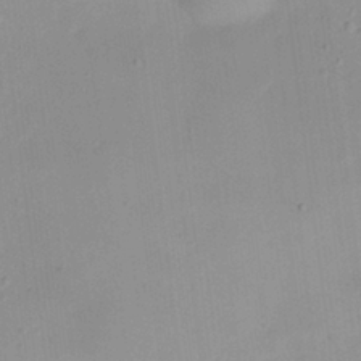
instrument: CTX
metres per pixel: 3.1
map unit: HNhu
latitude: 6.5924
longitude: 13.5777
